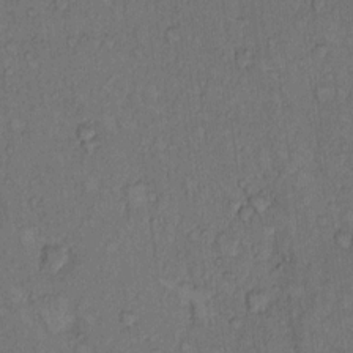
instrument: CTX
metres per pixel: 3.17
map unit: Hto
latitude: 9.4427
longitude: -58.5168
